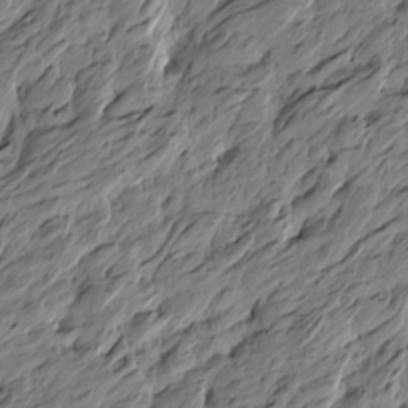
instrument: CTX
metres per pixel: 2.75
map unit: Htu
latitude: -5.6533
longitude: -178.7247
